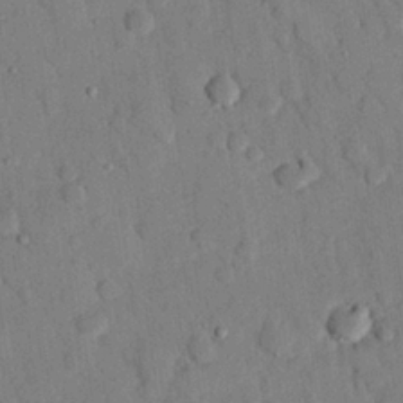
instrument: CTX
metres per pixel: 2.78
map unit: eHh
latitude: 26.6491
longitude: -79.1781
